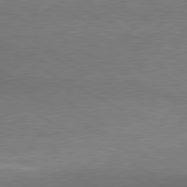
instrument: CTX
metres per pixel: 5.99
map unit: lApd
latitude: 80.4979
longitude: 165.2565
